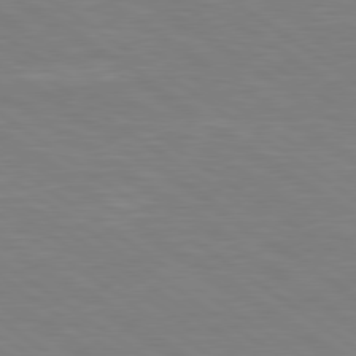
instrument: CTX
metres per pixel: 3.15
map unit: Hpe
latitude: 79.1781
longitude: -125.3103
